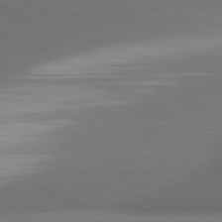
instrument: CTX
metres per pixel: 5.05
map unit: lApd
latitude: 81.5371
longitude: 155.3132
